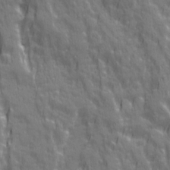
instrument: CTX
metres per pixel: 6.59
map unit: Ave
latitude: 20.4979
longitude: -134.4412
